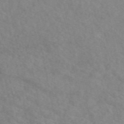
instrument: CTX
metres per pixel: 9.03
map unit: eAb
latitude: 50.2333
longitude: 117.5777
